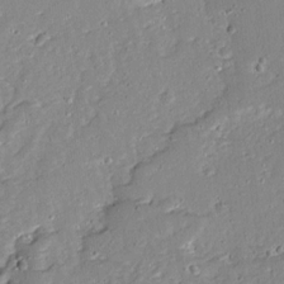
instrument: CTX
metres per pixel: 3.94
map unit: Ave
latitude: 12.9514
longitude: -134.6301
